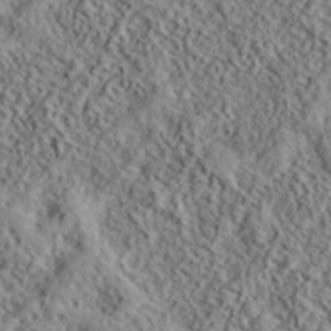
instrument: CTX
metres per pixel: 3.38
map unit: lHvf
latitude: 40.2900
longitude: -88.8758
